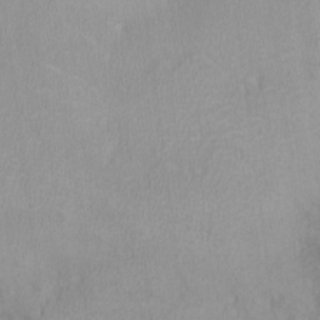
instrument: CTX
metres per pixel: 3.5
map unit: lHvf
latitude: -13.6344
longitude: -100.5735
